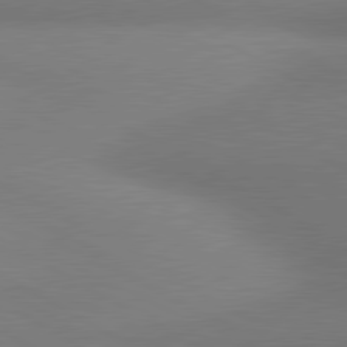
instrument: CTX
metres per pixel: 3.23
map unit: lApd
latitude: 80.7435
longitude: 130.5574
